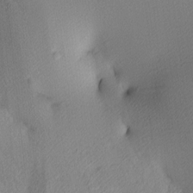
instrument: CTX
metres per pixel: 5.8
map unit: lAa
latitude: 3.9717
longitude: -116.1767
